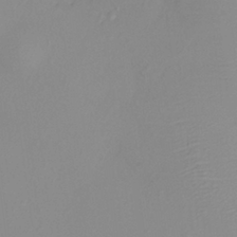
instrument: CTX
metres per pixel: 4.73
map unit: HNhu
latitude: 8.1767
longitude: -1.6694
